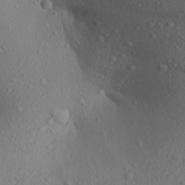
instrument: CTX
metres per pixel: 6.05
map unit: Aa
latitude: 23.6505
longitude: -146.4223
